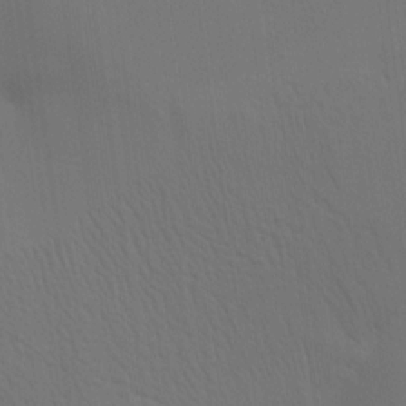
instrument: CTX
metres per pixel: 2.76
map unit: Aa
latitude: 15.1593
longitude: -147.6127
